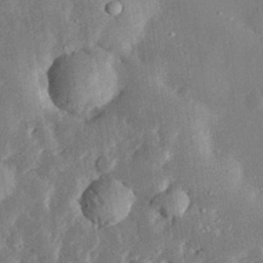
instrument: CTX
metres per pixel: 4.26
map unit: lHvf
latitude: 31.8962
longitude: -89.9151
